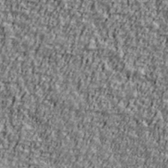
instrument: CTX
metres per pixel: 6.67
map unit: Ave
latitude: 41.1592
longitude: -112.0444
